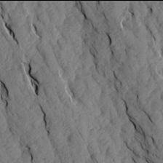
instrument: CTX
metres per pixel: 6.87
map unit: Aa
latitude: 17.9906
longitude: -145.5371
